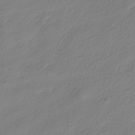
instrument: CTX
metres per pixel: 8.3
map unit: HNhu
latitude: -39.3510
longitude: 100.4628
